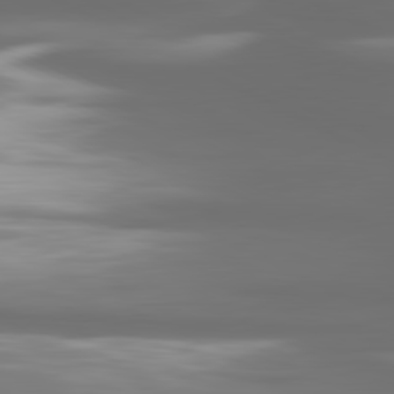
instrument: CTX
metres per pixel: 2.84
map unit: lApd
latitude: 80.9703
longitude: -138.9136
